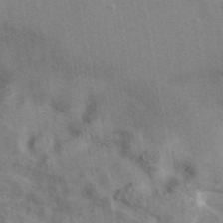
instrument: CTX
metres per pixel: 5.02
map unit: eAb
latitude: 42.4412
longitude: 109.8233
